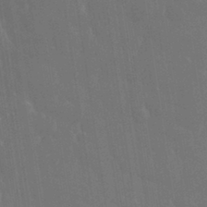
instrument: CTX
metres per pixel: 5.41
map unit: eHh
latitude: 33.3482
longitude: -60.3278
